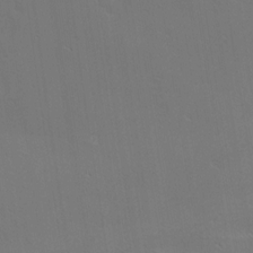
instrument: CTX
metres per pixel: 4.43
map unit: Nhu
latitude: 0.1011
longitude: -76.8002
